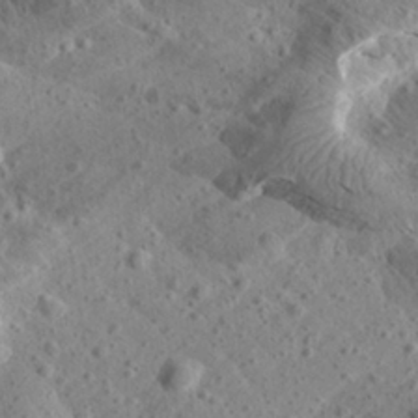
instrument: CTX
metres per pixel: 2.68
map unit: Aa
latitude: 24.9324
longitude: -144.1011
